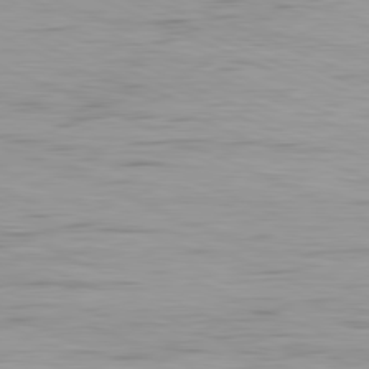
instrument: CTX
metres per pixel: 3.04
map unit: Ap
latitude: -81.6344
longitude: -74.9136
